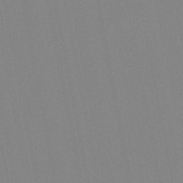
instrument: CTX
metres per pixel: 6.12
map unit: lHb
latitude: -48.4818
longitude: 69.8233
